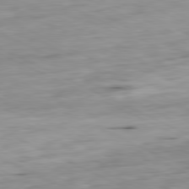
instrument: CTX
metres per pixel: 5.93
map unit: Ap
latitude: -81.2187
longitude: -69.5938
